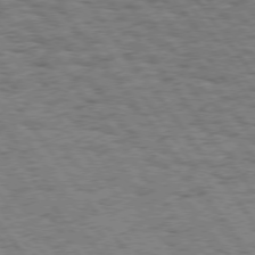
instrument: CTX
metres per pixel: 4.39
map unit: Hpe
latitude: 74.6113
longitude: -139.2348
